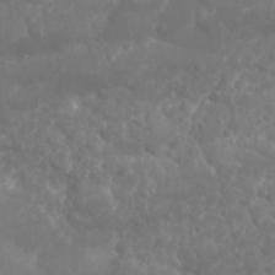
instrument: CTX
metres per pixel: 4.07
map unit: Nhu
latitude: 26.0444
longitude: -61.7071
